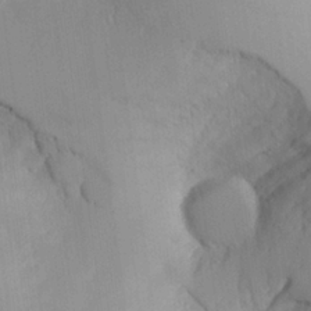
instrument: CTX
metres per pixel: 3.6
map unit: Aa
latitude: 25.0647
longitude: -132.2712
